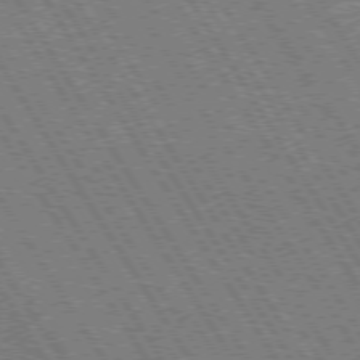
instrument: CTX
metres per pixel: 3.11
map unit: Hpe
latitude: 73.1970
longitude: -144.2900
